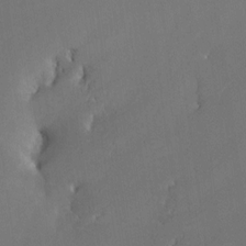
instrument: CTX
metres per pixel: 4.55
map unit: Nhe
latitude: -26.6707
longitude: -110.1578
